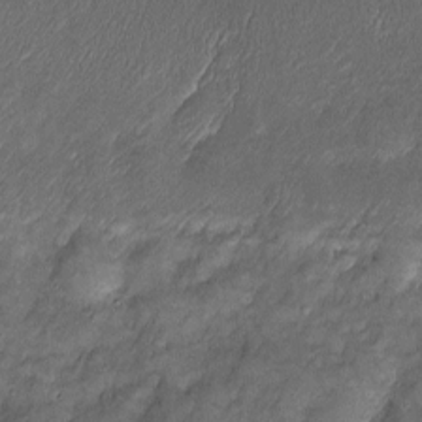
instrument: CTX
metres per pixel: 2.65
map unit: Htu
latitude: -7.0297
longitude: 159.2754
